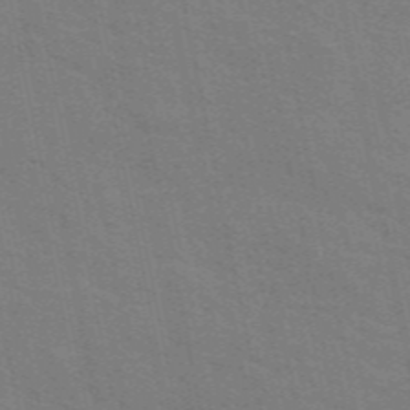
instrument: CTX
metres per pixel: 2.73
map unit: ANa
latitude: 48.9325
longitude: -75.7828
